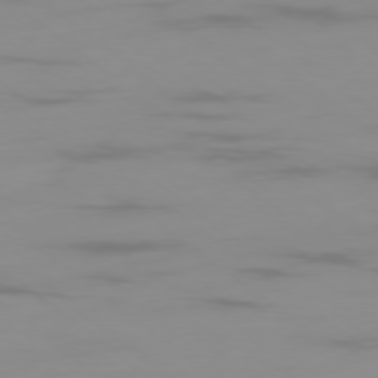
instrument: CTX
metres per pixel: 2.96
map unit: Ap
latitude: -78.1228
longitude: -94.8191
